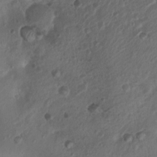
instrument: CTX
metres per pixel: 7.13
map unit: Nhu
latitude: 6.7057
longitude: -22.2333
